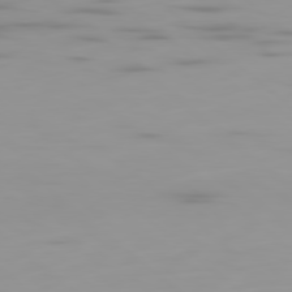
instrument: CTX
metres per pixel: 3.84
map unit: Ap
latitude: -79.8233
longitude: -69.2915
